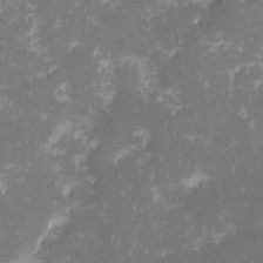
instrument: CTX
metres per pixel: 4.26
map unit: eHh
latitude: -1.6911
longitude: -86.5734
